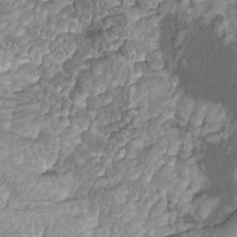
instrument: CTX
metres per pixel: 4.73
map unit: Htu
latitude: -11.2187
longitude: -73.6883
